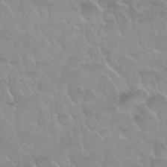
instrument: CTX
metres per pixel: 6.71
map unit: Nhu
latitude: 30.0822
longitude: -54.8002
